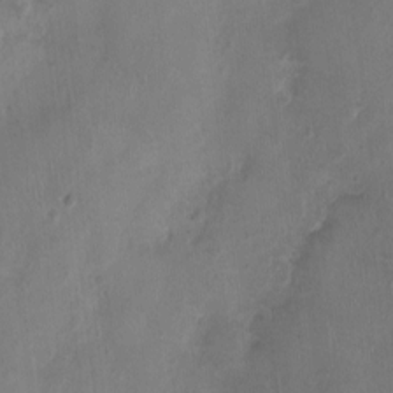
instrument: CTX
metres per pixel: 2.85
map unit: Nhu
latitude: 1.1214
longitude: -15.2348
